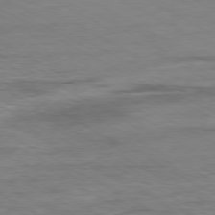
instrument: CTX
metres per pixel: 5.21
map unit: Ap
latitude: -80.4440
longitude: -76.9324
